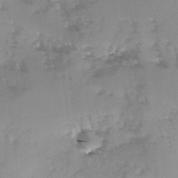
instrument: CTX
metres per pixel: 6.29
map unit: Ave
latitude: -1.0109
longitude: -111.9528
